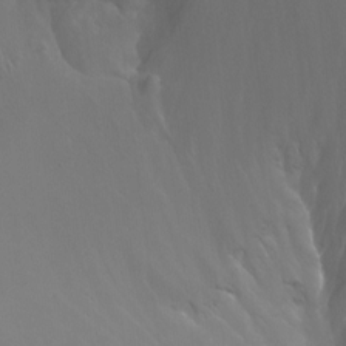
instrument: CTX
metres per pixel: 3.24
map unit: Aa
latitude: -13.2565
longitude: -67.3103
